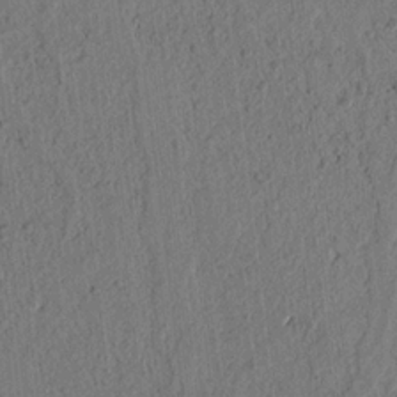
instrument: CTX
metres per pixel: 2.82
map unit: lAvf
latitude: 7.8583
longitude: 164.6708
